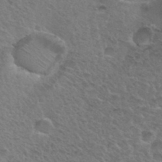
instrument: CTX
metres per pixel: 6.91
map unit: Hto
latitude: 35.7071
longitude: -50.1577
